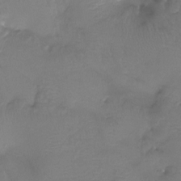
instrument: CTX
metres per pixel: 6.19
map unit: Htu
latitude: -13.1431
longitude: -49.2348
